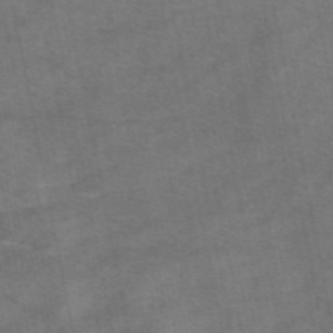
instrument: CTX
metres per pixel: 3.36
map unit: eAb
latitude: 49.4048
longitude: 103.7100
